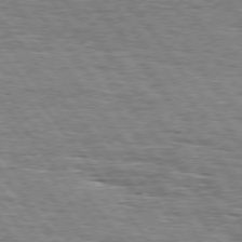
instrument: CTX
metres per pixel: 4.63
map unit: Hpe
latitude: 74.8947
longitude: -138.7435
